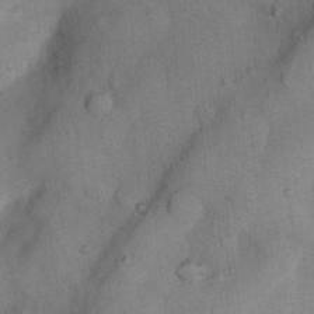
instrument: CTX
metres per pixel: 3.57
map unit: Nhu
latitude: 6.3845
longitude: -23.5182
